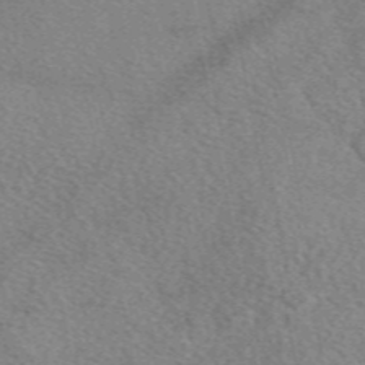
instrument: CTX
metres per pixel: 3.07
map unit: eAb
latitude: 49.6505
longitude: 110.3495
